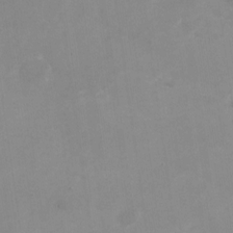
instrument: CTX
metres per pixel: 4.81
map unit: Nhu
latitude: -27.4643
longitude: -75.2915
